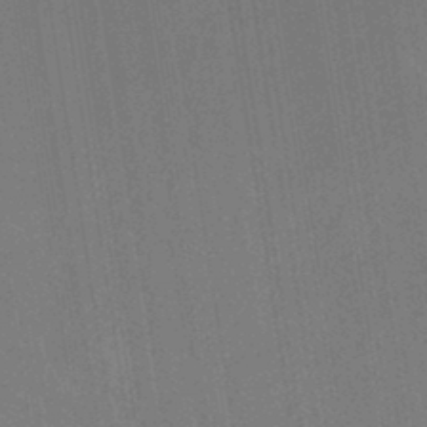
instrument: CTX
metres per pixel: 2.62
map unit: HNhu
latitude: -42.4440
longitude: 94.2739
